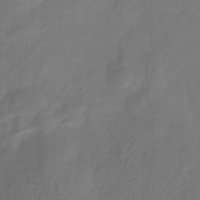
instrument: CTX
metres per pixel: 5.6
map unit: HNhu
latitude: -27.8044
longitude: 74.5763
